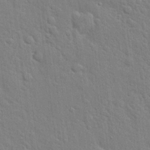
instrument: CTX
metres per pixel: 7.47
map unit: Hto
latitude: 21.4238
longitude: -52.3090
